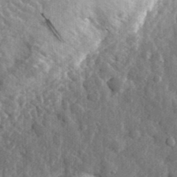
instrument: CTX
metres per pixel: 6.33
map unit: eHh
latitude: 34.2711
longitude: -80.2333
